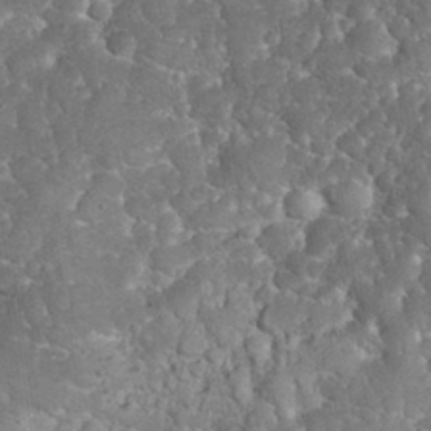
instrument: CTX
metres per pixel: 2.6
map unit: eHh
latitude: 31.8206
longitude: -64.9136
